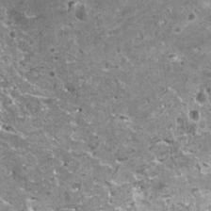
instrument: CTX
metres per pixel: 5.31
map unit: HNhu
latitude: 0.4412
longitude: 6.6329
